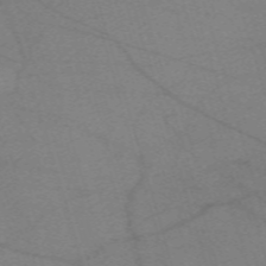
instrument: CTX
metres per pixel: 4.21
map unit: eHh
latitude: -61.6344
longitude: 54.4062
